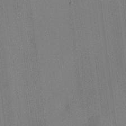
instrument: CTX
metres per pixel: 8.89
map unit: HNhu
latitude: 9.1025
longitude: 15.6722
